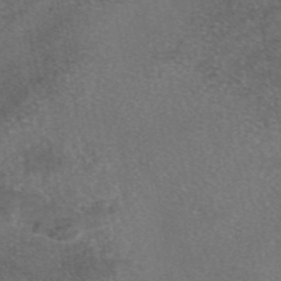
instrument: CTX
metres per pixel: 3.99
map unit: eAb
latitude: 46.9136
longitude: 108.1606
